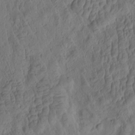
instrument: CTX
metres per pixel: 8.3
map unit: eHh
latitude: -1.3132
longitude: 15.4266
